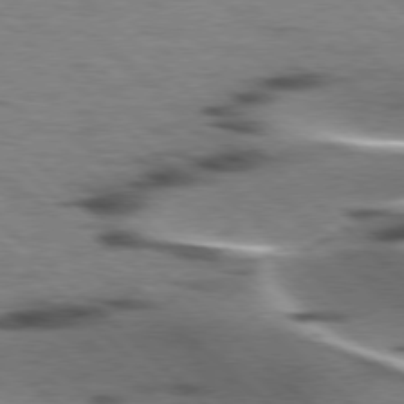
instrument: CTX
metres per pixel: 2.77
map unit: lApd
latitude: 77.3481
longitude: -49.4615
